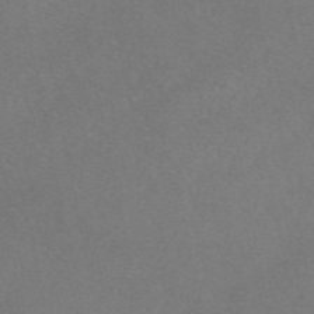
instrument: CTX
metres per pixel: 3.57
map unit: eAb
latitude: 48.5357
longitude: 108.5196
